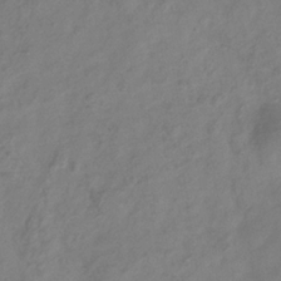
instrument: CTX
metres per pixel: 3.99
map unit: Hve
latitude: -33.5399
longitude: 90.1984
